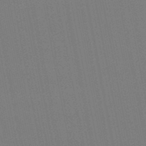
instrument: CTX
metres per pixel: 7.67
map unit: lHb
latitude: -50.1417
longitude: 70.7085
